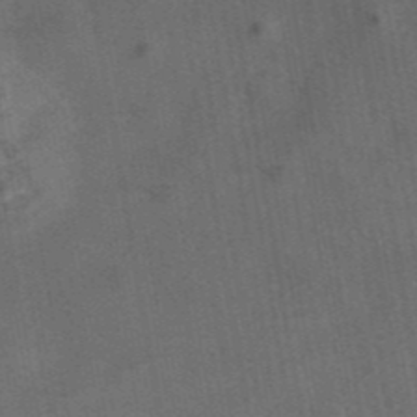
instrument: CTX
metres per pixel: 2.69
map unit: eAb
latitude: 43.1970
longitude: 107.2187
